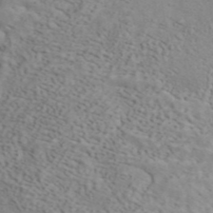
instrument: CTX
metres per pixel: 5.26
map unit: ANa
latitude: 44.9892
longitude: 38.3873
